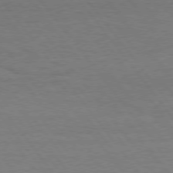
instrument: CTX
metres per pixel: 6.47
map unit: Hpe
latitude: 75.0458
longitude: -136.6869
